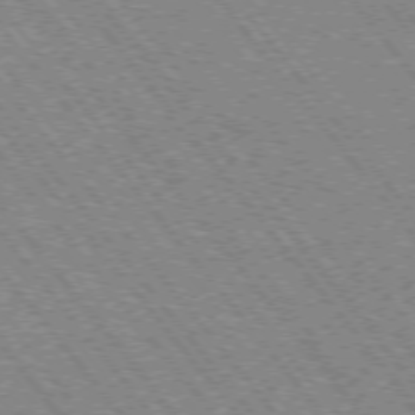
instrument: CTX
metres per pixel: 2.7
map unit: Hpe
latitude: -75.9745
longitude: -13.9339
